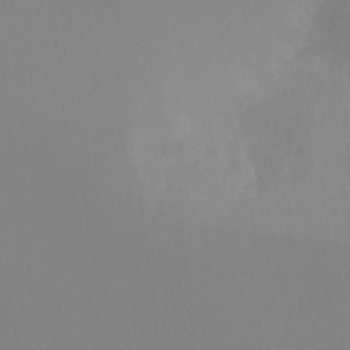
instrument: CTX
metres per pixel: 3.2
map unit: Htu
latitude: -15.3888
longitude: -47.9717
